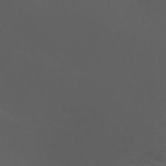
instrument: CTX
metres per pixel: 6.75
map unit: Nve
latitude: -58.9352
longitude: 66.2739
